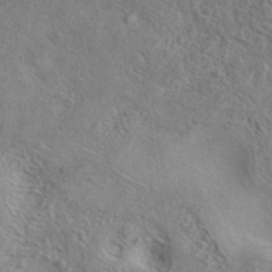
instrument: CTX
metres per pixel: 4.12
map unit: eAb
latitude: 40.9513
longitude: 105.0108
